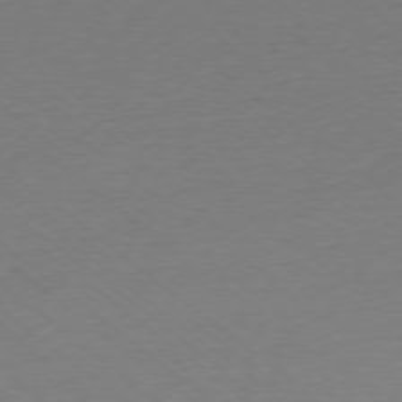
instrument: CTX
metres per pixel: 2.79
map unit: Ap
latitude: -77.9556
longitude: -95.9339
